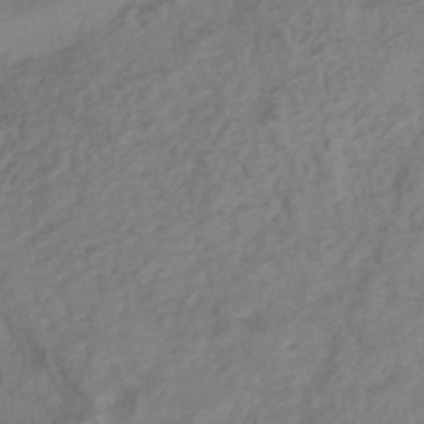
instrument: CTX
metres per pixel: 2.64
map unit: HNhu
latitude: -42.8974
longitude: 101.9178
